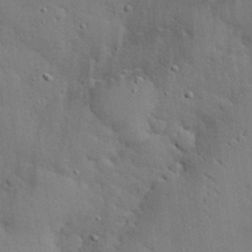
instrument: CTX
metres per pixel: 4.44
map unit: eHh
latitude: 30.5735
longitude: -83.0836
